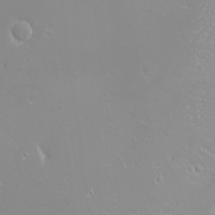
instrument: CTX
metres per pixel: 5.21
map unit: eHh
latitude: -8.4440
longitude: -70.8380
